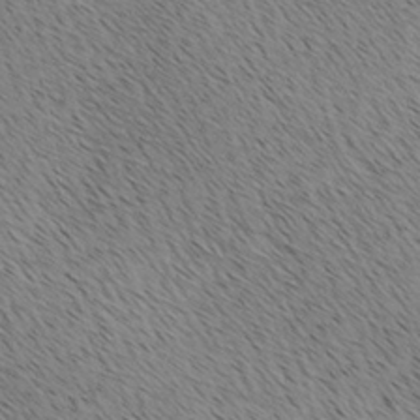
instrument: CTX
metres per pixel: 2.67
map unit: lAa
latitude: 9.8583
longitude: -107.7072
